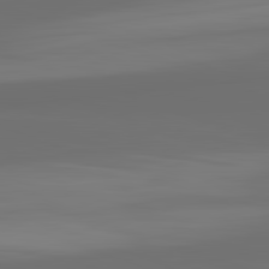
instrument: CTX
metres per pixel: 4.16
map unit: lApd
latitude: 82.5167
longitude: 159.6910
